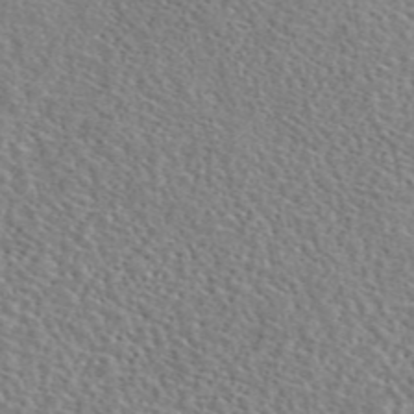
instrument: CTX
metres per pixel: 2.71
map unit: eAb
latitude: 45.4804
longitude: 111.5399
